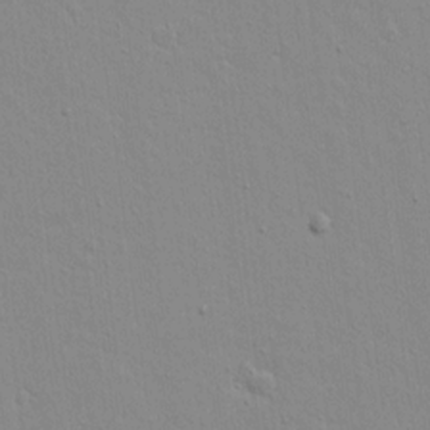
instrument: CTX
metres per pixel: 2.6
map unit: lAvf
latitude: 16.6679
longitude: -128.3278
